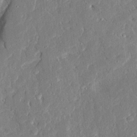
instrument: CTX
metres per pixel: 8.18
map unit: Ave
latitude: 15.6127
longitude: -140.2144
